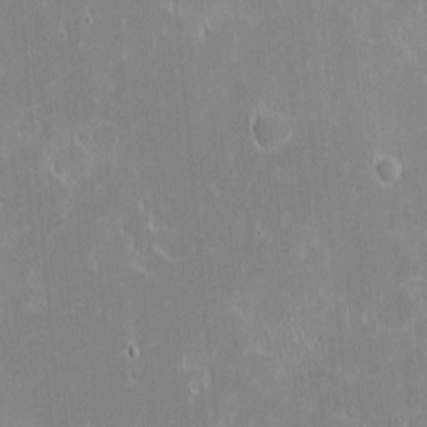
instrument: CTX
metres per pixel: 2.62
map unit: eHh
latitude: -2.6896
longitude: -85.1025
